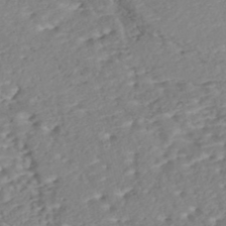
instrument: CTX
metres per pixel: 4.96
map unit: Nhe
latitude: -47.2187
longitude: -172.1199
